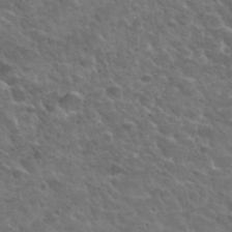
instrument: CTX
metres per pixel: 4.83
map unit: Hto
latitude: 33.9150
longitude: -50.2333
